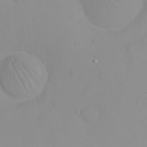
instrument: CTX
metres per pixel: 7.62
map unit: eHh
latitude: 21.7072
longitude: -63.8017
